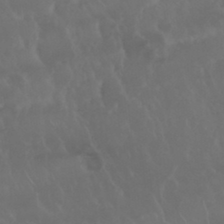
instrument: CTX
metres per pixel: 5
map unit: Nhu
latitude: 22.9514
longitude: -63.4616
